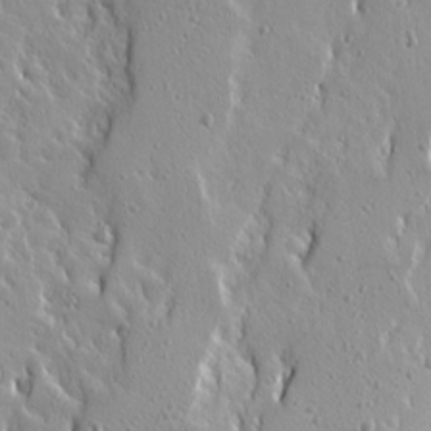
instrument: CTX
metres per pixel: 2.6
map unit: Ave
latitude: 14.7813
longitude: -130.6302
